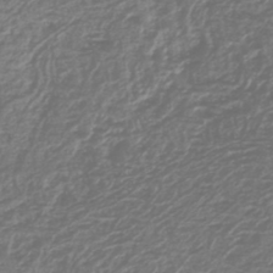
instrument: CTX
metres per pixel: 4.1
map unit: lHb
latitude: -42.3117
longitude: 69.2753
